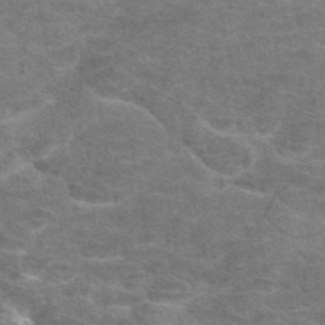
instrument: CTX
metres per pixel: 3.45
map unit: eAb
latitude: 45.3104
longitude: 102.5952
